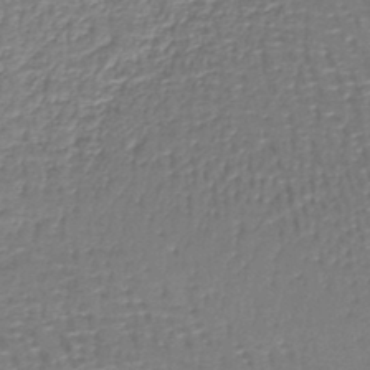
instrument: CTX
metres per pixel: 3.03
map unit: lHb
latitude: -43.0108
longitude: 58.9919
